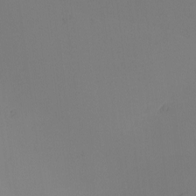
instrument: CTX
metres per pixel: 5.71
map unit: Nhu
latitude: -0.6330
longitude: -74.5357
